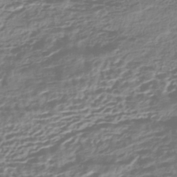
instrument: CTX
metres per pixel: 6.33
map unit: HNhu
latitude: -43.4643
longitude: 106.6141
